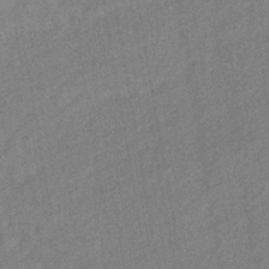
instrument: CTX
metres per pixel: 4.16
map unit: eHb
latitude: -41.8800
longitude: 82.2928
